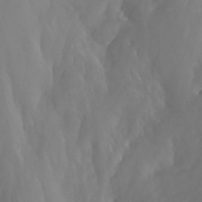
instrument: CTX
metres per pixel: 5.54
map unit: Nhu
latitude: -13.7100
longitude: -64.9136
